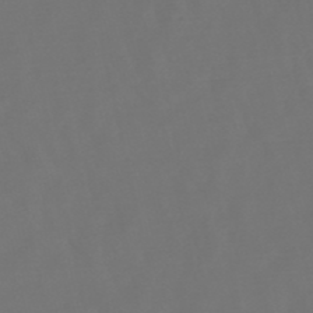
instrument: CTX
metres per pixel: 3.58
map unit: lHb
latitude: -47.8233
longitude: 72.6896
